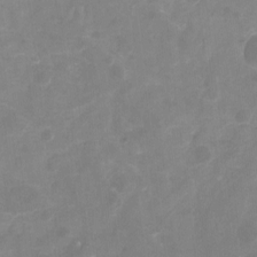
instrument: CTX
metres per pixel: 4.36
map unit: Hto
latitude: -7.5399
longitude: -39.7072
